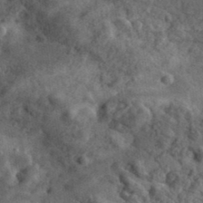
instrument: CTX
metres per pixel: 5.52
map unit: eHh
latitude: 36.7435
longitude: -79.8584
